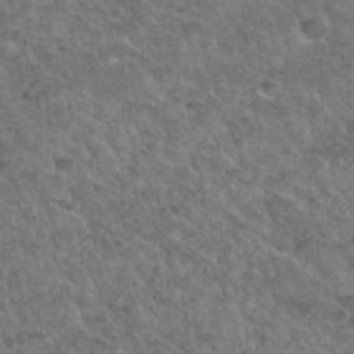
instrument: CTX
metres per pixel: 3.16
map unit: Hto
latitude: 33.4615
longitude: -49.9150
